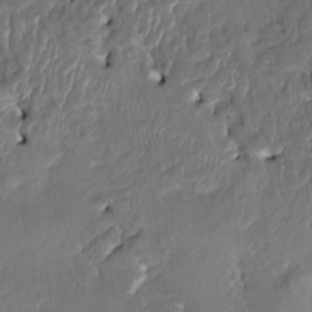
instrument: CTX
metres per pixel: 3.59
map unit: HNhu
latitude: 3.6505
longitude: -7.4804
